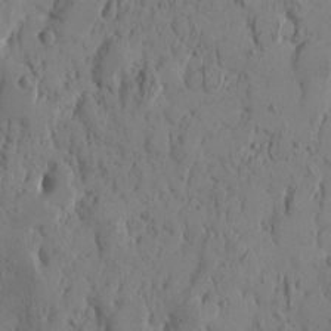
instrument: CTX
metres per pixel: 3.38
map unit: Htu
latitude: -0.8408
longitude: -177.2159
